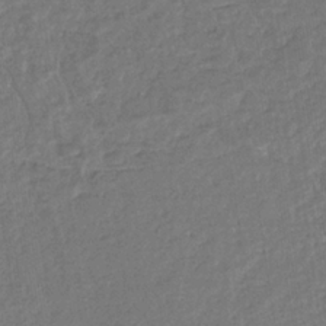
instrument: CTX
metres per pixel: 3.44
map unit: eHb
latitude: -34.8219
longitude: 76.8219
